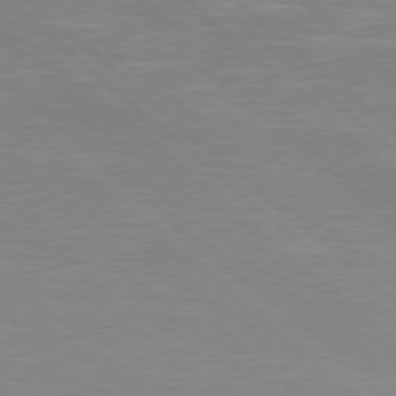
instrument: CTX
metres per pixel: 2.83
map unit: Hpe
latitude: 78.3845
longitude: -124.9702
